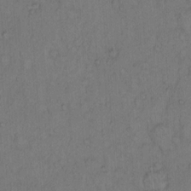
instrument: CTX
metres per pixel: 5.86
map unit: Hto
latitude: 13.1214
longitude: -57.0458
